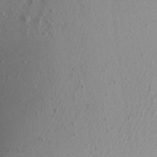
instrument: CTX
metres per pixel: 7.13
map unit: Aa
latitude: 21.5938
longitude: -144.8380
